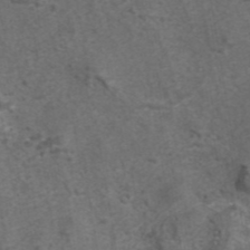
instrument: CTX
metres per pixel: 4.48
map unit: eAb
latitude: 43.4993
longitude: 105.8800
